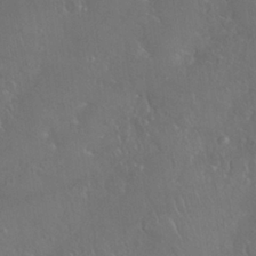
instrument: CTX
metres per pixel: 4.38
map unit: Nhu
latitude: 28.1389
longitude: -66.1766
